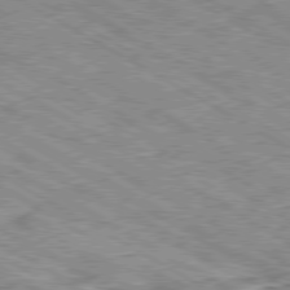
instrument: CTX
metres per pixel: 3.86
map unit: Ap
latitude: -80.5574
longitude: -48.9703
